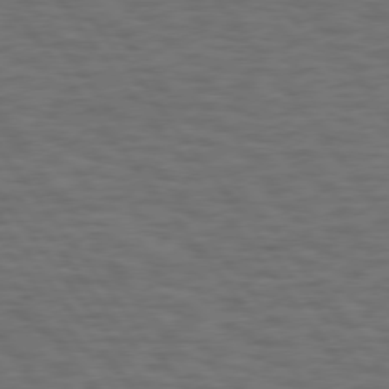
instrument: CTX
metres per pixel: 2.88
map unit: Hpe
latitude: 75.1970
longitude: -136.4223
